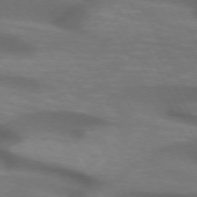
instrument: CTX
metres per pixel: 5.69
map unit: lApd
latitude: 72.3279
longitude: -50.5734
